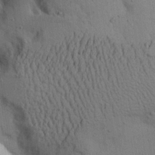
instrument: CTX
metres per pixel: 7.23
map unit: Aa
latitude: 22.2145
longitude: -144.5546
